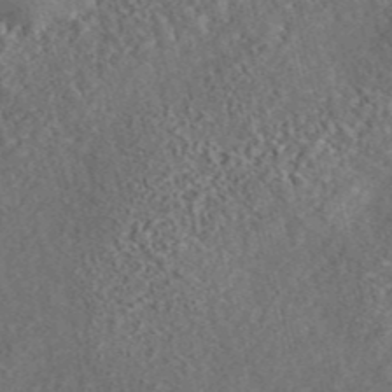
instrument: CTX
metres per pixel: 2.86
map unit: eAb
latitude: 43.7261
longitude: 116.8785
